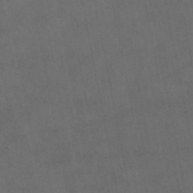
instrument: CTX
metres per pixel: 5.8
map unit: eAb
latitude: 46.9892
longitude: 124.1417
